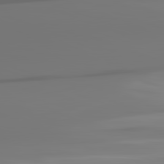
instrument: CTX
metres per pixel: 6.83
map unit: lApd
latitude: 82.3845
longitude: -145.1970
